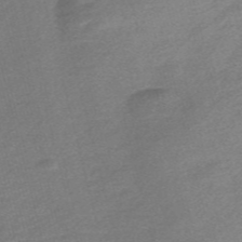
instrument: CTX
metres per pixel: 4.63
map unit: Nve
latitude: -56.3684
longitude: 60.8219
